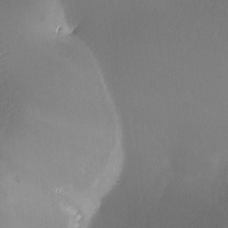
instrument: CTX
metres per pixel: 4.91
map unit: Ave
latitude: -6.3306
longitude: -120.7813
